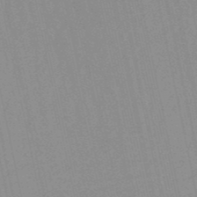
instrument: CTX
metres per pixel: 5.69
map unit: eHb
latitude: -50.6329
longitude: 72.0283
